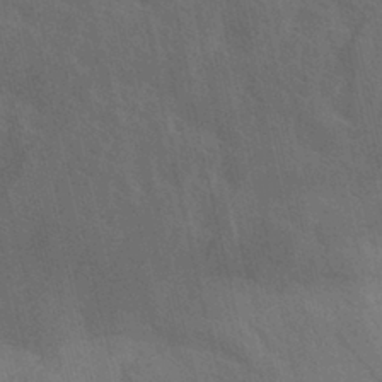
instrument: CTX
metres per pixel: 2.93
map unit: Aa
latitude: 31.4238
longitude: -139.4804
